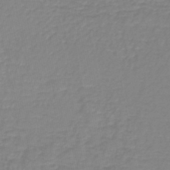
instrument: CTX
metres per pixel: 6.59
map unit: lHb
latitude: -41.9178
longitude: 63.2754
